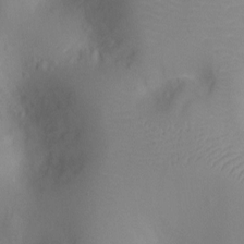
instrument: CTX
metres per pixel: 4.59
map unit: Ht
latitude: -9.2187
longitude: -23.4426
